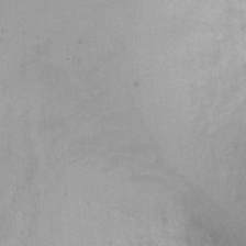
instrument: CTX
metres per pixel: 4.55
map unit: Ht
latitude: 2.9136
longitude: -34.7813
